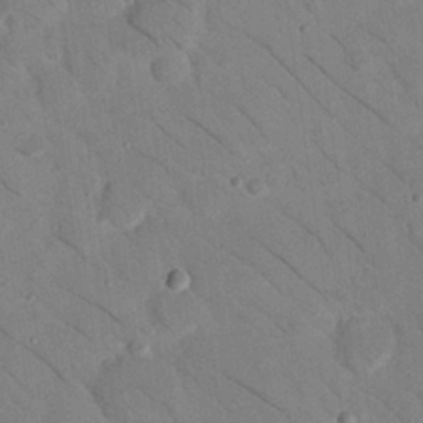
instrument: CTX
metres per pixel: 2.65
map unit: Nhu
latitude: 24.0633
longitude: -73.9339
